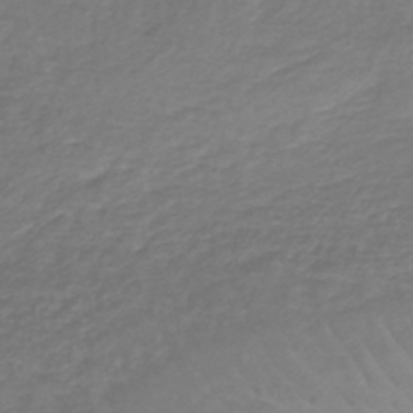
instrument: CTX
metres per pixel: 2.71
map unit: lHb
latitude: -43.0675
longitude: 69.7855
